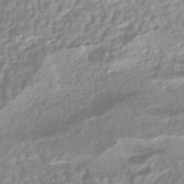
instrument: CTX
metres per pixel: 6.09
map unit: HNhu
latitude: -47.4643
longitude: 31.6344
